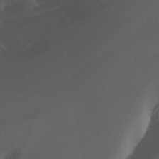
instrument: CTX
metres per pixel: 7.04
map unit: Nhu
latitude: -13.2565
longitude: -63.9528
